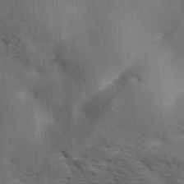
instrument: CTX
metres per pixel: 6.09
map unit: Hve
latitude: 31.6883
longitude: 148.8975
